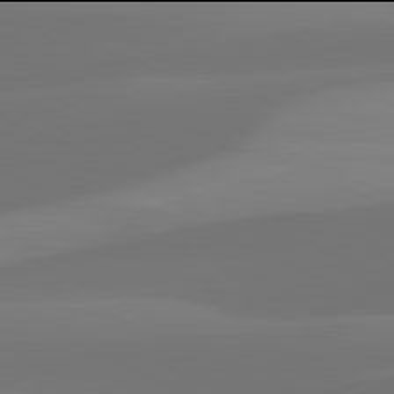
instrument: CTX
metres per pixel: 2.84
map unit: lApd
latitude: 81.9906
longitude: 128.4629
